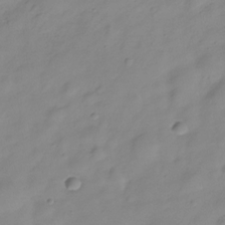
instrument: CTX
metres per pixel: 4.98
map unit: Hve
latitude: -28.6896
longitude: 93.6344
